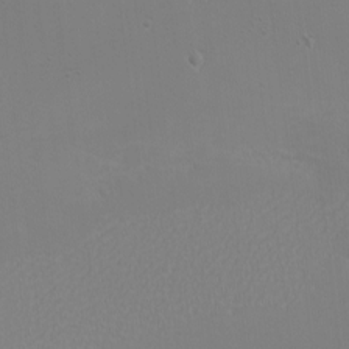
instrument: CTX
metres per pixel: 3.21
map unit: eHh
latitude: -6.3306
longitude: -83.0647
